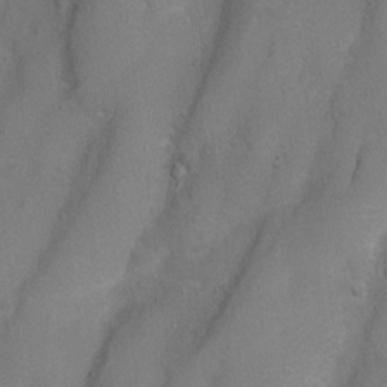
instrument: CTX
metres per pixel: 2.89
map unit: Nhu
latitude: 4.2522
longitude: -24.9135
